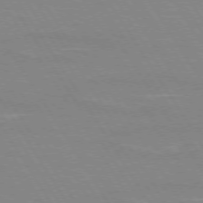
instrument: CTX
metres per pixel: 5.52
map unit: lApd
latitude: 73.3860
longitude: -56.2711
